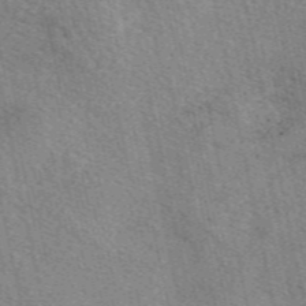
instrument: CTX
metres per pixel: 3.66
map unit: eAb
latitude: 50.3278
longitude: 114.2550
